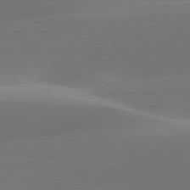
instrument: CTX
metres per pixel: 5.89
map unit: lApd
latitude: 79.8961
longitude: -93.4615
